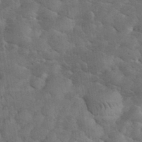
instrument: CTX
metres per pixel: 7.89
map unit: eHh
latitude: 34.0255
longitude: -68.0822
